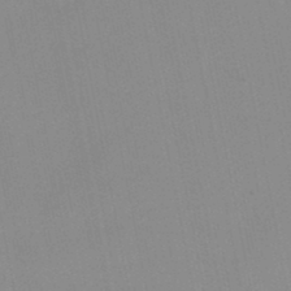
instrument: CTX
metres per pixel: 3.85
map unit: lHb
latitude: -45.0298
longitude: 77.2376
